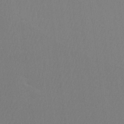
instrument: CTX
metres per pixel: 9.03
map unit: Htu
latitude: -6.7463
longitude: -69.2159
